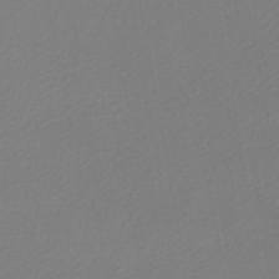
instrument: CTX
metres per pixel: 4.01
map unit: lHb
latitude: -46.9541
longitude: 57.7855
